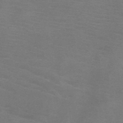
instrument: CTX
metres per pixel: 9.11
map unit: HNb
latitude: -46.1417
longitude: -46.7624
